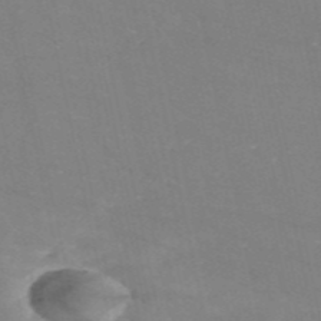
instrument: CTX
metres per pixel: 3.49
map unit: HNb
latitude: -54.5196
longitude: -38.0633
